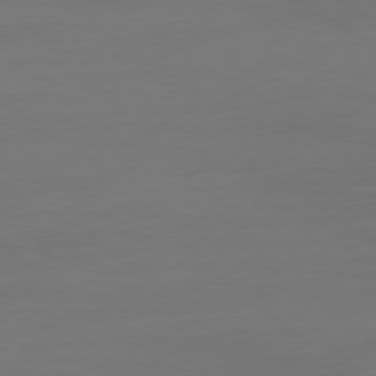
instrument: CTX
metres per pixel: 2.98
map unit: Ap
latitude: -79.8233
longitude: -57.7071
